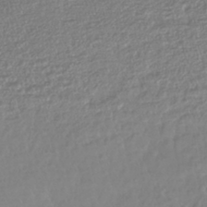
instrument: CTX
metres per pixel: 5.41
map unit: lHb
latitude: -41.8989
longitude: 71.8234
